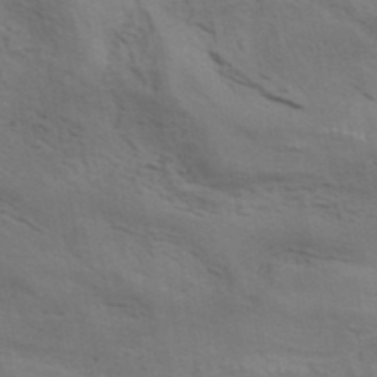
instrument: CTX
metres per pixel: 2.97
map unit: ANa
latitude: 41.7639
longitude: 14.2929
